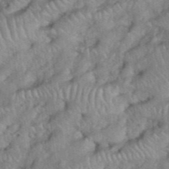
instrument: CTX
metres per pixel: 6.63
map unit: eHh
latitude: 39.1970
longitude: -56.3467
